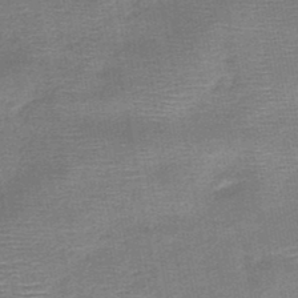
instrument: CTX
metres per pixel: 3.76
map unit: HNb
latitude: -48.2740
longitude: -42.6491
